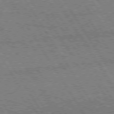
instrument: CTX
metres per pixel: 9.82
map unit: Hpe
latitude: 74.9892
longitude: -154.9703
